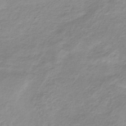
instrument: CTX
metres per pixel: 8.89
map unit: HNb
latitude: -31.7666
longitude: 62.8786
